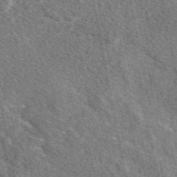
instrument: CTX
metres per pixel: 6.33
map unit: eAb
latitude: 48.2522
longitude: 119.8800
